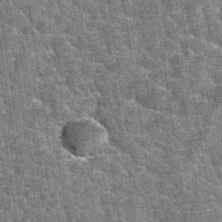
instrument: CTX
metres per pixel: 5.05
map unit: Hto
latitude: 34.9135
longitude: -52.7435
